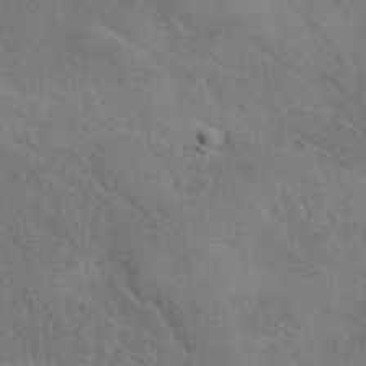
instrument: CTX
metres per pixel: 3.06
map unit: eAb
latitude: 41.5560
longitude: 108.3684
